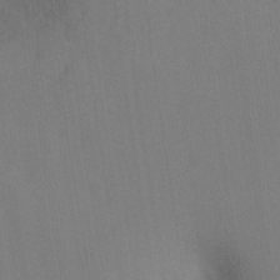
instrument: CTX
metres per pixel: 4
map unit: Hto
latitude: -7.8233
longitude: -41.2348
